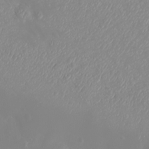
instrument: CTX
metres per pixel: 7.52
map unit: eHh
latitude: -4.5384
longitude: -74.9514
